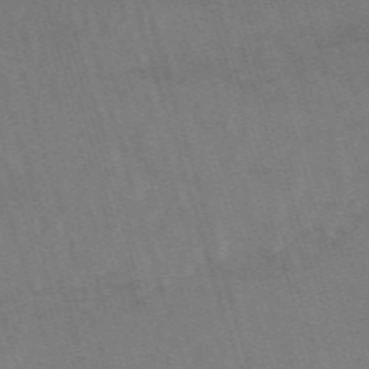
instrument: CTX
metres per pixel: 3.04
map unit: HNb
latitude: -53.5777
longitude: -42.7435
